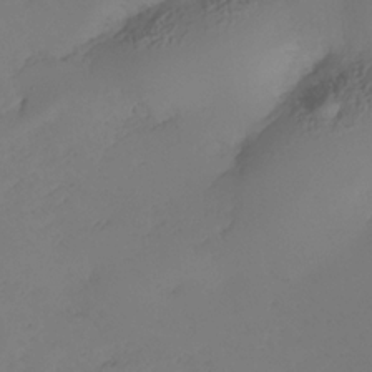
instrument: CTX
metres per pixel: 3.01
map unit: Nhe
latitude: -33.7289
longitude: -143.2159
